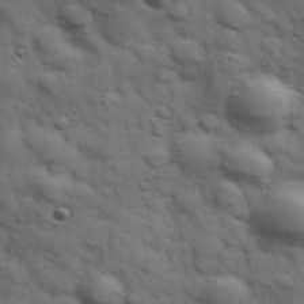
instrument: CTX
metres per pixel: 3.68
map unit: Hve
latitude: 31.6694
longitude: 150.6896
